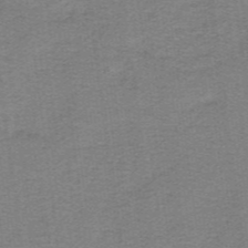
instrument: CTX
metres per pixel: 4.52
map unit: lHb
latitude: -41.5777
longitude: 54.6330
